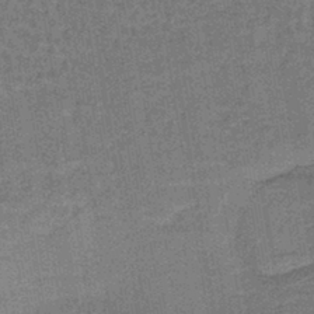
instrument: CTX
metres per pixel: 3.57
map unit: lHb
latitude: -41.5210
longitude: 57.2376
